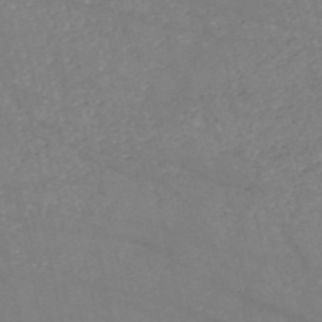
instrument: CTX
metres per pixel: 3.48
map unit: HNb
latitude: -54.1228
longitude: -37.8772
